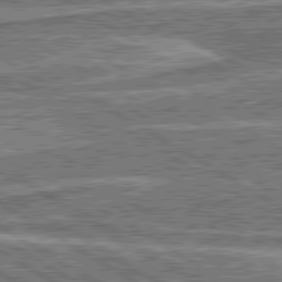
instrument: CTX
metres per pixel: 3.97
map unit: lApd
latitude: 80.4790
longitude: 172.6896
